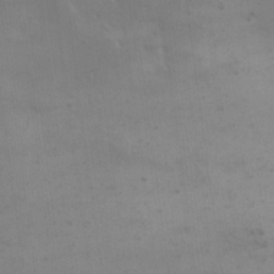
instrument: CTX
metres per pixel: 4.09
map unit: eHh
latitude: 18.4790
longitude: -66.3845
